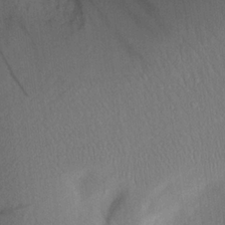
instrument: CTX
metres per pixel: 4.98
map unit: Aa
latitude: 22.0822
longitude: -147.2915
